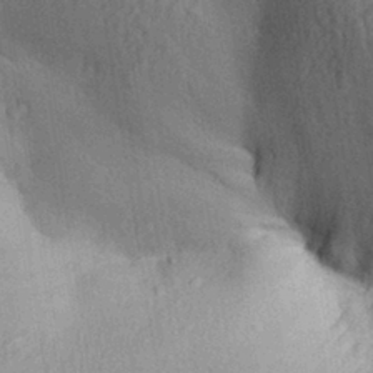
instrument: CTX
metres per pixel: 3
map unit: Aa
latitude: 28.9891
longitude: -136.5357
